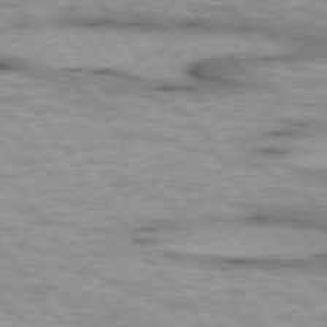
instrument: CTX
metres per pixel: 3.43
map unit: lApd
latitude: 75.0270
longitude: -48.5168
